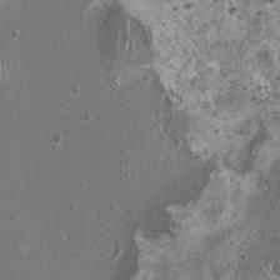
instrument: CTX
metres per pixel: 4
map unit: HNhu
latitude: 0.1766
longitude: 1.4266
